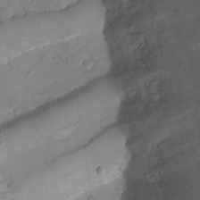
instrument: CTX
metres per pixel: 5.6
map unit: Ht
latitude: 1.6882
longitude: -34.8758
